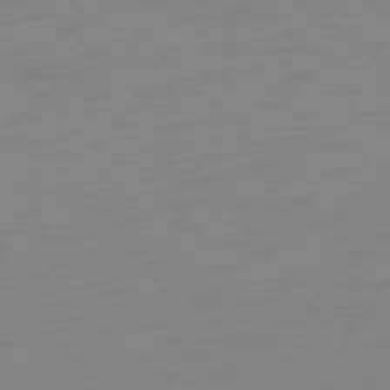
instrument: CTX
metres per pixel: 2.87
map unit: Ap
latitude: -77.4076
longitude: -78.5546
